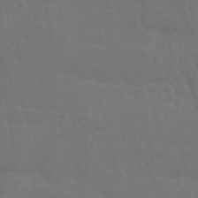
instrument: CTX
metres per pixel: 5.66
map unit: Nhu
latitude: 26.5924
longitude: -54.2711
